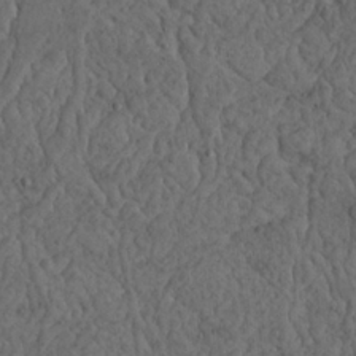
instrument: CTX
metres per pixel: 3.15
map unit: Nhu
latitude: 22.5357
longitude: -67.9339
